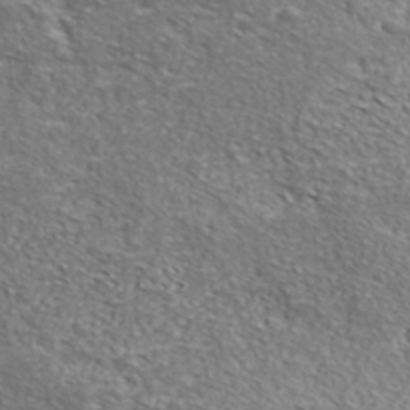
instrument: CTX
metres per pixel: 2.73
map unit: ANa
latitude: 40.2333
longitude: -90.7435
